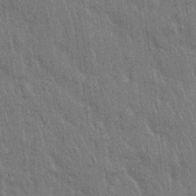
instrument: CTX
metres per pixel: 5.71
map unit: Nhu
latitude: 27.9150
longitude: -68.1956
